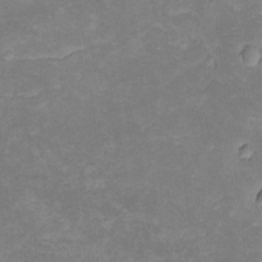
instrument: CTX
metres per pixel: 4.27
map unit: lAvf
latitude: -8.7463
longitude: -119.6883
